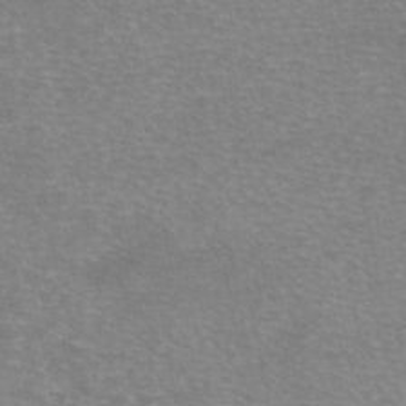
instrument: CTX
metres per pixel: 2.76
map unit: eAb
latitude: 46.0255
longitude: 102.0283
